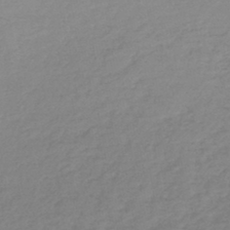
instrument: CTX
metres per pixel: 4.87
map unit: lHb
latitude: -44.5952
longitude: 69.3320
